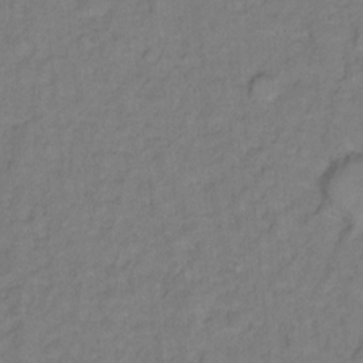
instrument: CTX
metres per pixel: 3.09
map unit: Hto
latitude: 7.3293
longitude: -37.9150
